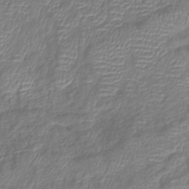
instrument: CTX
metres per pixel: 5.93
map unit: eHb
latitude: -40.1606
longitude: 79.0108
